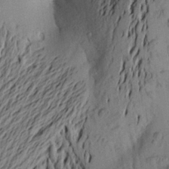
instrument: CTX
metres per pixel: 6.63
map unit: Aa
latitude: 22.9514
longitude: -150.0822
